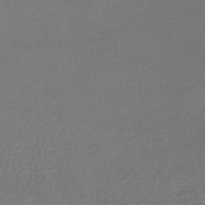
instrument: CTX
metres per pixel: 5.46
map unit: lHb
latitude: -41.5777
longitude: 69.3320
